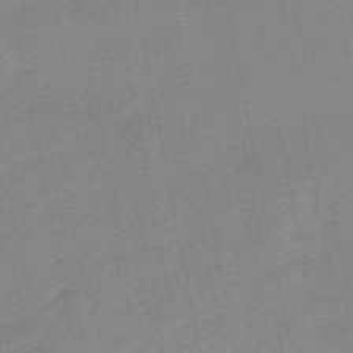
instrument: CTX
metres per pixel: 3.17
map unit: lHb
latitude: -48.7275
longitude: 80.2929
